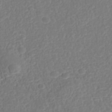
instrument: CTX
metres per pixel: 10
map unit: Nhu
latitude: -39.4455
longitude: -85.3482
